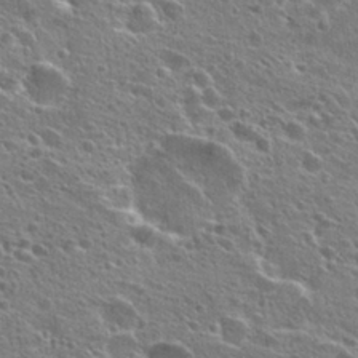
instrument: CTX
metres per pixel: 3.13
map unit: Hto
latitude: 25.7827
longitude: -45.7072
